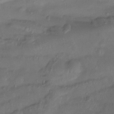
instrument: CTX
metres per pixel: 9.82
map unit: Htu
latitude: -14.5007
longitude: -45.0080
